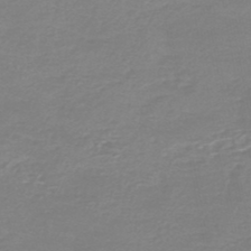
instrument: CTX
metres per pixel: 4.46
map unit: HNb
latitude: -46.1794
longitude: 52.9919
